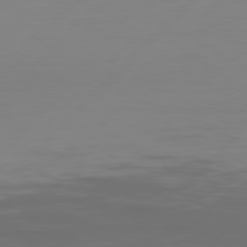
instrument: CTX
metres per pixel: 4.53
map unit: Hpe
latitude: 78.1389
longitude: -139.1592
